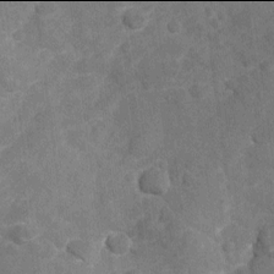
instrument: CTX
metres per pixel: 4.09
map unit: Nhu
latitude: -22.0094
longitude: -55.9150
